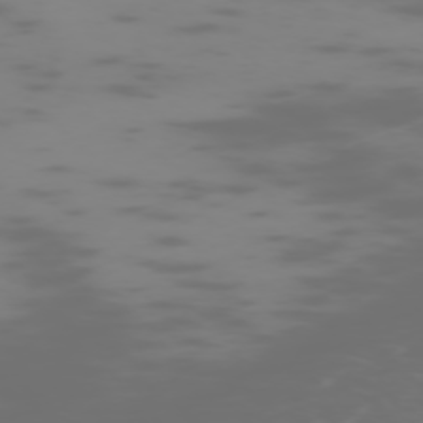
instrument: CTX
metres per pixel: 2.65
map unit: Hpe
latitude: -73.8800
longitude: 5.8611
